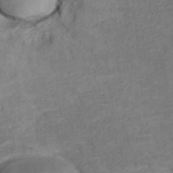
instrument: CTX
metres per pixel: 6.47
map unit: ANa
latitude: 36.5546
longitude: 13.7856
